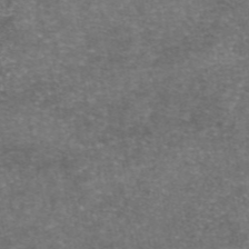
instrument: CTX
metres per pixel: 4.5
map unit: eAb
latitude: 46.5168
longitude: 104.2928
